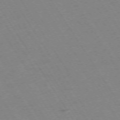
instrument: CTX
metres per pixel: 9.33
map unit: Ap
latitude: -73.1809
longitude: -71.4993
